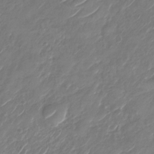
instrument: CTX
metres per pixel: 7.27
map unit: Nhu
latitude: -29.3321
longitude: -72.0633
